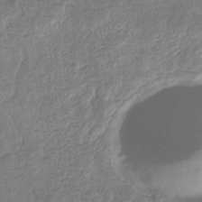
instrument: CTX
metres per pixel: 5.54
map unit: eHb
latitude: -34.7463
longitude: 77.1620
